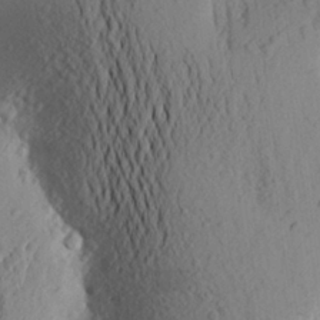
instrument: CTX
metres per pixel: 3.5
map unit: Aa
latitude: 24.5734
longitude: -149.7828
